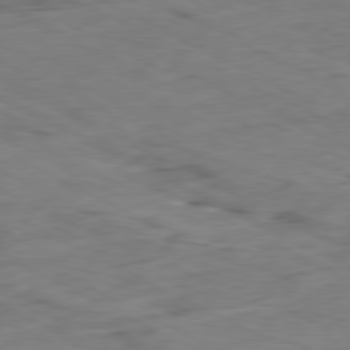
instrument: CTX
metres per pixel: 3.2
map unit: Ap
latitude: -80.8408
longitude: -82.8191
